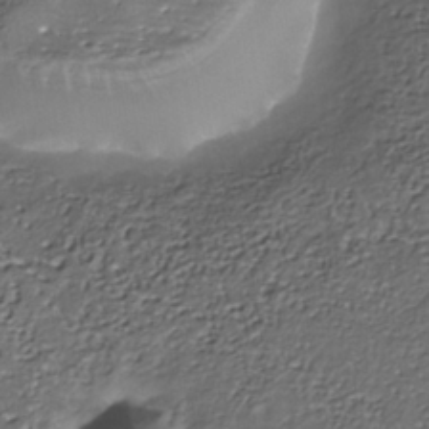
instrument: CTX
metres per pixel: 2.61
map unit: Nhe
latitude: -37.4076
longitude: -90.4412
